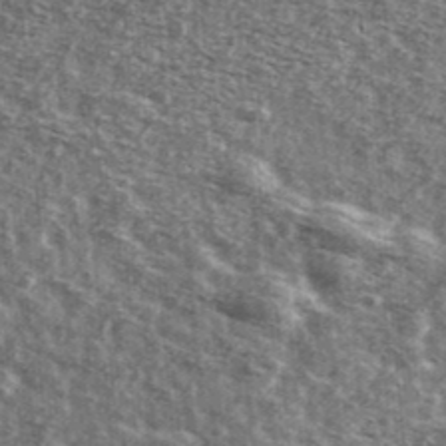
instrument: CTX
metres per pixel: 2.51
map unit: Ave
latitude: 41.9150
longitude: -106.6113
